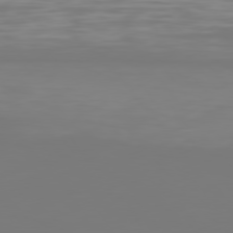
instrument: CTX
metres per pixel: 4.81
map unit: Hpe
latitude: 77.1592
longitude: -165.3860
